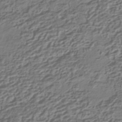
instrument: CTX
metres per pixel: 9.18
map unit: HNhu
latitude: -41.9367
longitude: 107.1431
